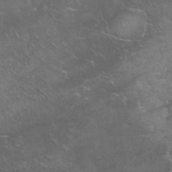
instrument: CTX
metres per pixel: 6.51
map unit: eHh
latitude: 32.8191
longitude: -64.6490
